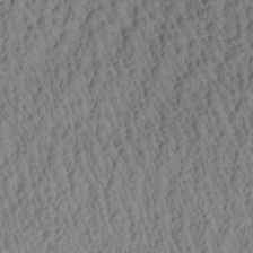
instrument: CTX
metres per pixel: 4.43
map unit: Aa
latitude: 27.1781
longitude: -135.6694
